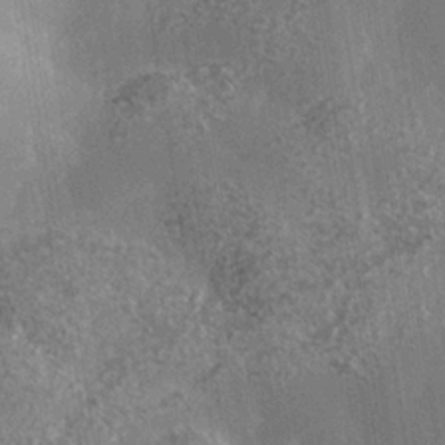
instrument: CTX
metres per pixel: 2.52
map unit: Nhe
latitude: -35.7100
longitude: -130.4979
